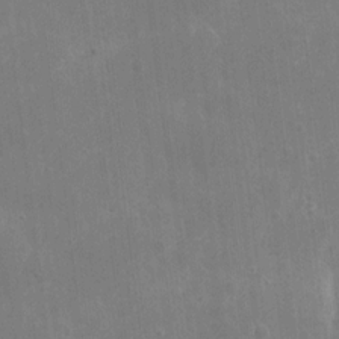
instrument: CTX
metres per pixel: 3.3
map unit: eHh
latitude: 9.2537
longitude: -71.6505
